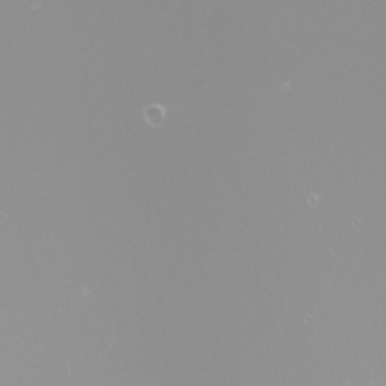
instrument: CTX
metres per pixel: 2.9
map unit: Nhu
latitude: -8.4629
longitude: -94.0444
